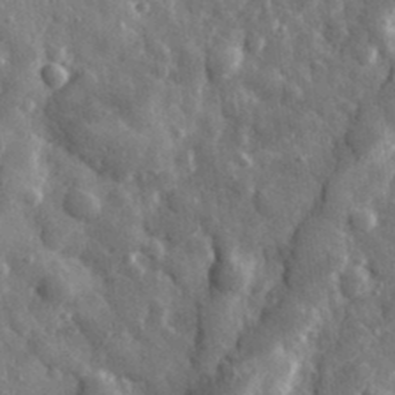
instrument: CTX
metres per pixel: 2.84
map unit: eHh
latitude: 34.6679
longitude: -80.8002
